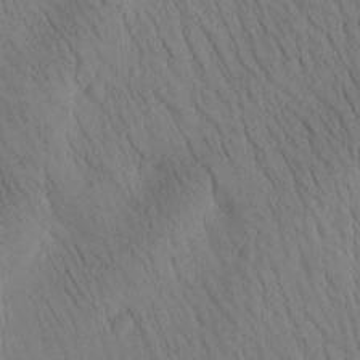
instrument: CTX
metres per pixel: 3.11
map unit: Htu
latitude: -2.8596
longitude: 172.9353
